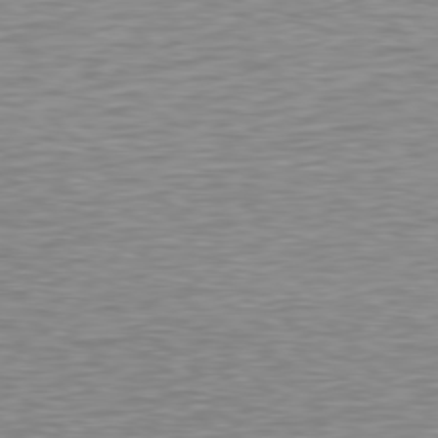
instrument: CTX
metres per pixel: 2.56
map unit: Hpe
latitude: 78.5546
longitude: -122.9703
